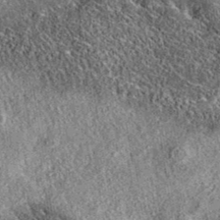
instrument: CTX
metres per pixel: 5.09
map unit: eAb
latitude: 37.0269
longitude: 108.4818
